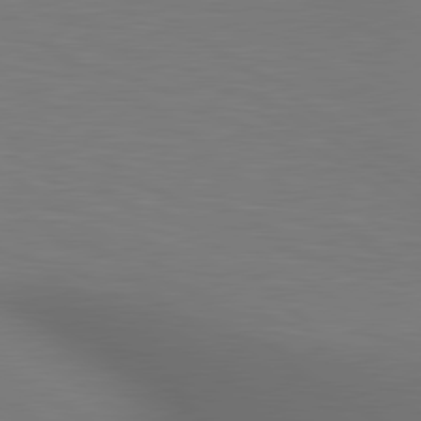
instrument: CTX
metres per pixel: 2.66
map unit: lApd
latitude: 80.2900
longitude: 124.1606
